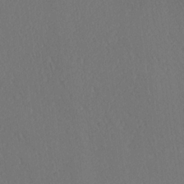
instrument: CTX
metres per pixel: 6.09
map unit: Ave
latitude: 21.1970
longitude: -137.4994
